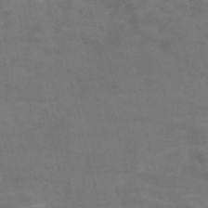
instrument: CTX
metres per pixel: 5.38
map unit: Nve
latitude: -57.1998
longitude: 51.1998
